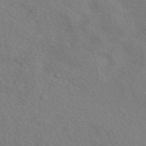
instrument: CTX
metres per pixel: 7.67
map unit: eAb
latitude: 50.8758
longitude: 117.2375
